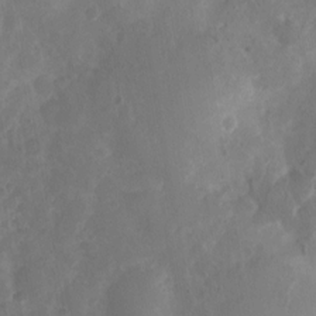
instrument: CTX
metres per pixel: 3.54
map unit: Nhu
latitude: 3.4048
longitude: -15.4049
